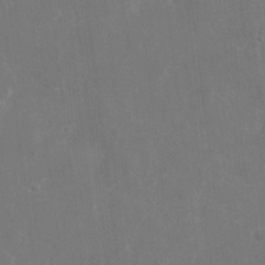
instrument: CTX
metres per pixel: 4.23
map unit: eHh
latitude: 9.1781
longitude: -71.5371
